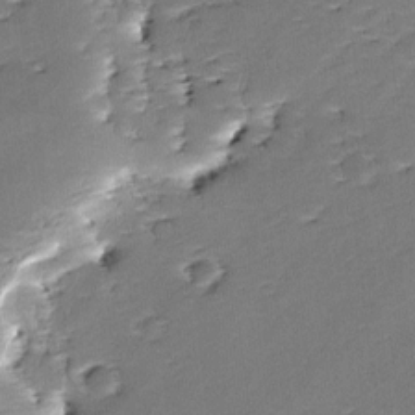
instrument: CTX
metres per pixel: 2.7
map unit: lAa
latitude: -10.9164
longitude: -125.0836
